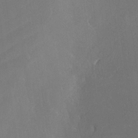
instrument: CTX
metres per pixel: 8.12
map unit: Nhe
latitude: -26.8030
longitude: -110.0444
